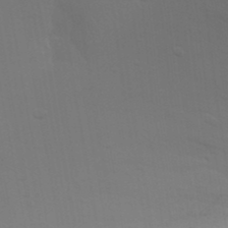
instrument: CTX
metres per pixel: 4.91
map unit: Nhu
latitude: 21.9717
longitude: -73.1781
